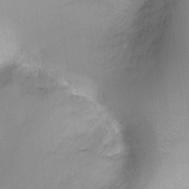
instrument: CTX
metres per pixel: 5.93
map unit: Ht
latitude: -10.4251
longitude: -27.6505
